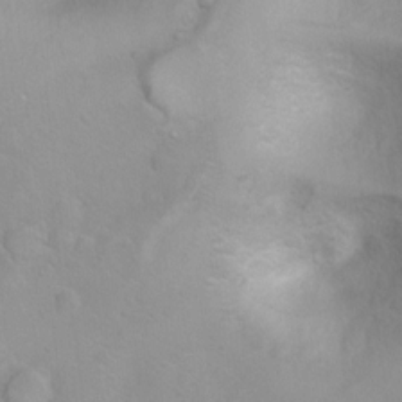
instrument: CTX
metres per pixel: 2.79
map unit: Ht
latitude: 3.4426
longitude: -26.2901
